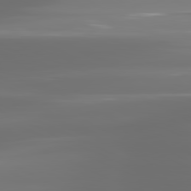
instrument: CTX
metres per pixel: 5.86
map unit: lApd
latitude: 81.2348
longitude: -137.2159
